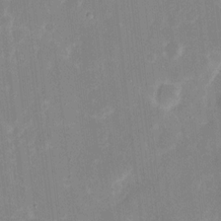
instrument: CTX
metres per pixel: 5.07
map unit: eHh
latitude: 6.9703
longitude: -69.5182
